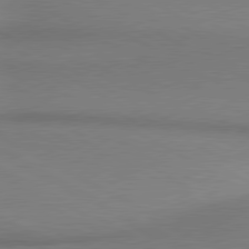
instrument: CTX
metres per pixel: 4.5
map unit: lApd
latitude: 80.1578
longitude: 167.8989
